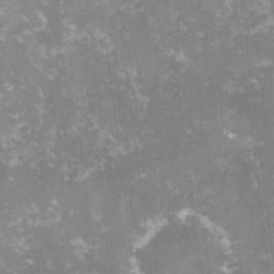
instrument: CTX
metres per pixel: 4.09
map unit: lHvf
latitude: -14.6141
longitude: -99.1214
